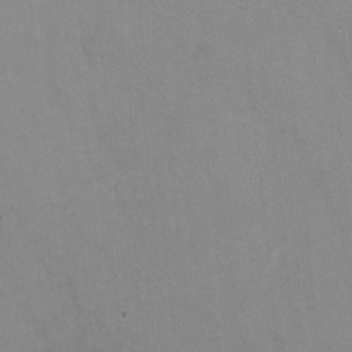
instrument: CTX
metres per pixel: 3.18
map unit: HNhu
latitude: -1.2376
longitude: -3.0647
